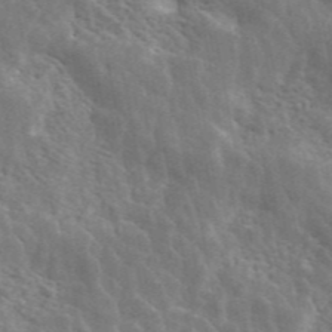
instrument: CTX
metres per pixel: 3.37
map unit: ANa
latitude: 45.9339
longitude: 28.8408
